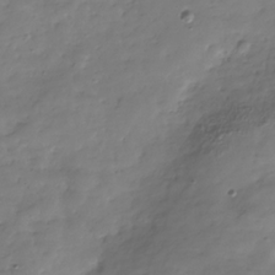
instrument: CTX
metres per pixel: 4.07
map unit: Hve
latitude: -31.3698
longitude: 90.2551
